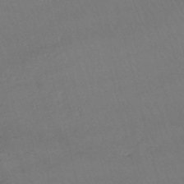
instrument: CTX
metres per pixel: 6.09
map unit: lHb
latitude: -46.7085
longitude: 77.3321
